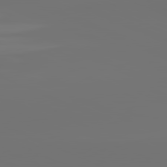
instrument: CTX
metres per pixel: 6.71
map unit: lApd
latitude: 81.7450
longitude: -152.6491
